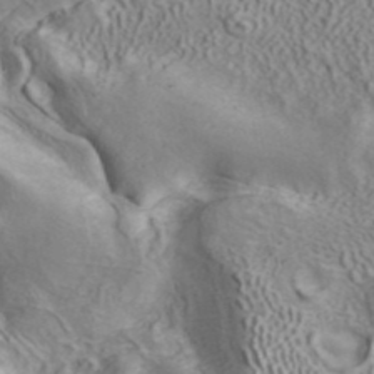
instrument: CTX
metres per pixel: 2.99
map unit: ANa
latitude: 41.1025
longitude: 14.9164
